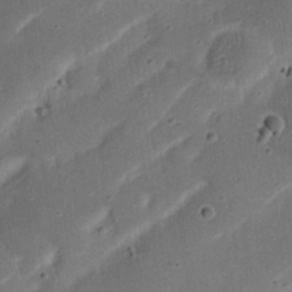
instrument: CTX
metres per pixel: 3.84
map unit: Nhu
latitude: 21.5182
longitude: -71.2159
